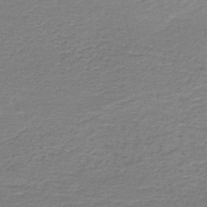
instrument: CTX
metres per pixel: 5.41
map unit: HNb
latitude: -44.3495
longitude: 51.0486
